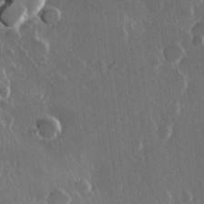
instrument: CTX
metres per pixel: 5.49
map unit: Hve
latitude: 22.8002
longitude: 147.8611
